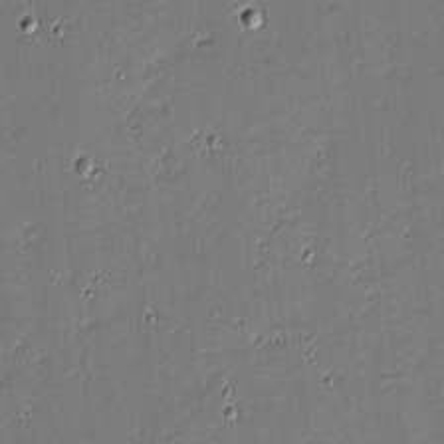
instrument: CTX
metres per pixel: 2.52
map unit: eHh
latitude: -3.7666
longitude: -82.3089
